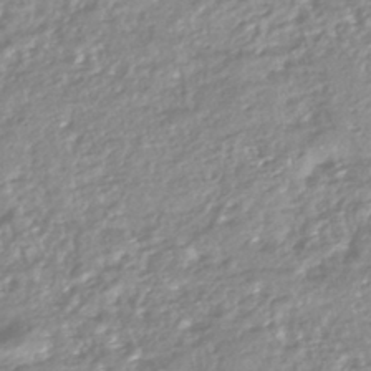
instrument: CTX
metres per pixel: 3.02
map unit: HNhu
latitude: -44.5007
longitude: 96.3306
